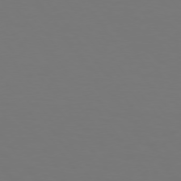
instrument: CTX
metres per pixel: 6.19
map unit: Hpe
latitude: 74.6113
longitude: -123.8961
